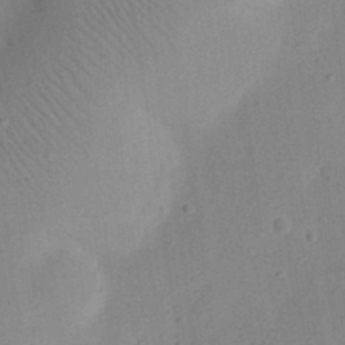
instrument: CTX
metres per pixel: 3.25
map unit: eHh
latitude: 24.9702
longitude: -70.1389
